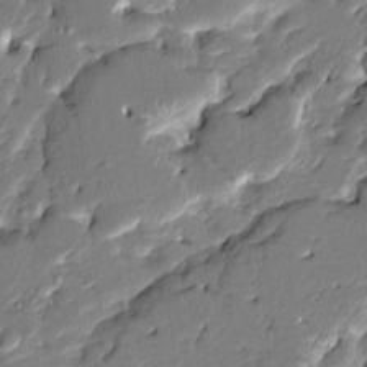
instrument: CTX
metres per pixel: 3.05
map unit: HNhu
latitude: 6.0255
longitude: -5.5938
